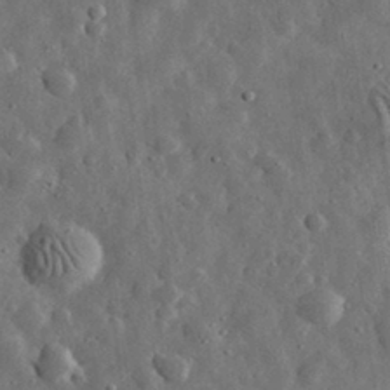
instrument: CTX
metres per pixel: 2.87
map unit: eHh
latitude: 31.7828
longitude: -74.5546
